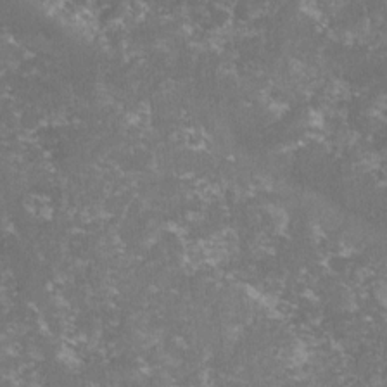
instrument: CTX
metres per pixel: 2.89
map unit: lHvf
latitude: -15.0298
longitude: -99.8205
